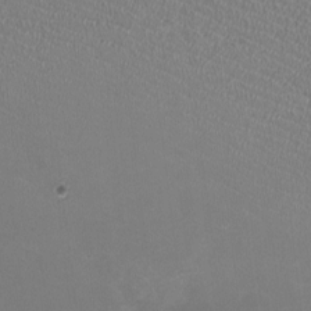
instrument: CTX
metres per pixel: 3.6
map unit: HNhu
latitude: -2.7652
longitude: -2.3467
